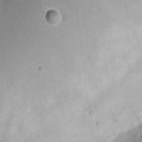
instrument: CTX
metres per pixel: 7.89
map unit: eHh
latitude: 4.8191
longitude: -66.6679
